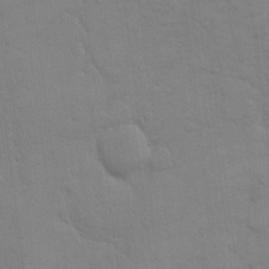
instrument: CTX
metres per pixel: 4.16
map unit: eHh
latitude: 16.9703
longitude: -66.3845
